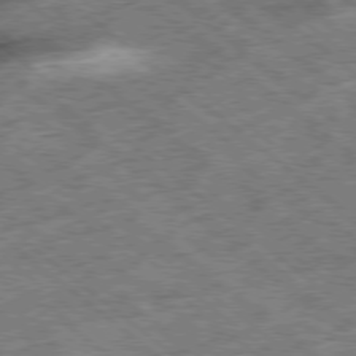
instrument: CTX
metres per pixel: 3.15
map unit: Ap
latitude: -78.6518
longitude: -51.3481
